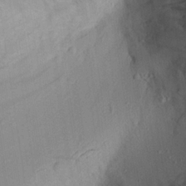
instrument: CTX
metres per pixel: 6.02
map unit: Aa
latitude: 19.8205
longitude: -141.2914
